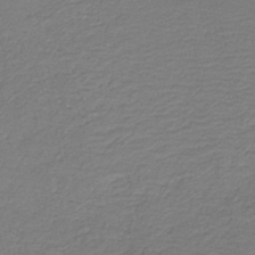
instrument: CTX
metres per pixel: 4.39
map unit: HNb
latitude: -42.3684
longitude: 50.6140
